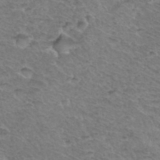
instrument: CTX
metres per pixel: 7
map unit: Hto
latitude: 36.7058
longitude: -47.0648
